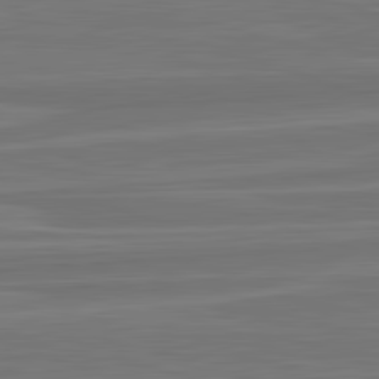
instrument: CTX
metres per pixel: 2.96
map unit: lApd
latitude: 82.8946
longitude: 169.4454
